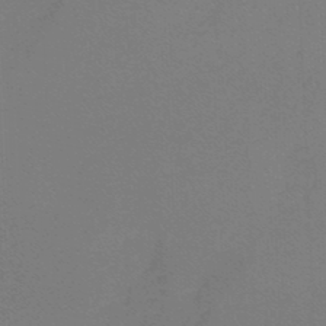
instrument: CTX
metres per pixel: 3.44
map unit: lHb
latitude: -46.0472
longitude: 63.7288
